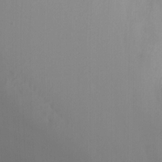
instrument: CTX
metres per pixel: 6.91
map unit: Nhu
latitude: -7.5399
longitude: -52.4412
